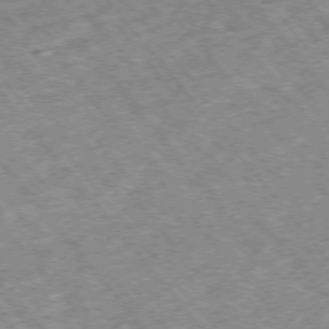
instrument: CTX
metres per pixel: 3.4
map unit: Hpe
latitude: -75.4455
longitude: -18.0444
